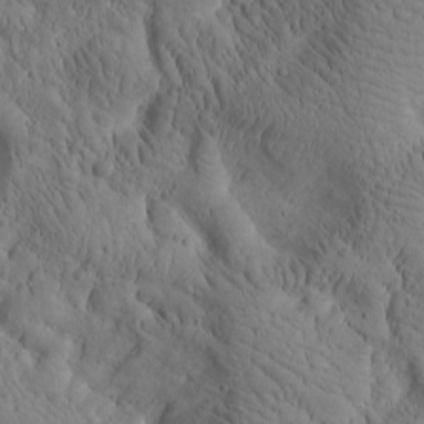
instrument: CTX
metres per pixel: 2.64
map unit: Htu
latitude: -2.1227
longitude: 170.7274
